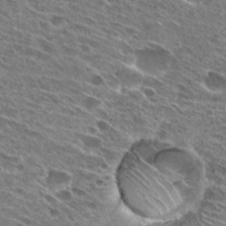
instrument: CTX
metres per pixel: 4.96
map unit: Hto
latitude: 27.6883
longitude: -44.0633
